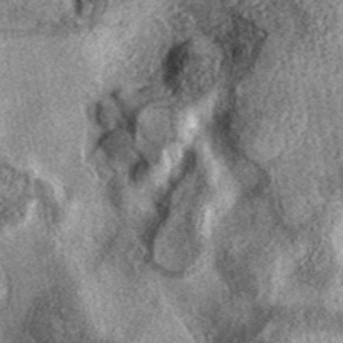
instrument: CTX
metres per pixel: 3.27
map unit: eAb
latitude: 39.5182
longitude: 106.7274
